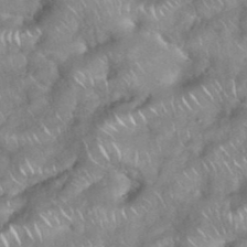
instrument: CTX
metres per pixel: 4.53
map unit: eHh
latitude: 38.8947
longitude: -58.3656
